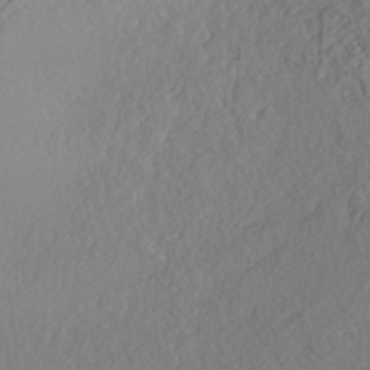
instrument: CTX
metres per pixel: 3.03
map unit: HNhu
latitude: -40.4251
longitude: 104.9164
